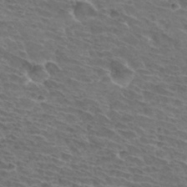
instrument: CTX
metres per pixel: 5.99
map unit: Hto
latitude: 32.8947
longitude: -44.2711
